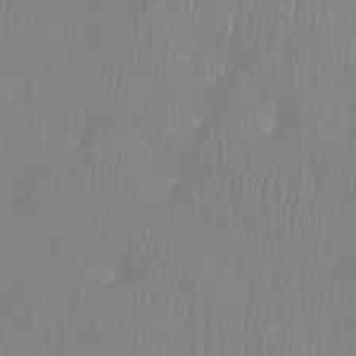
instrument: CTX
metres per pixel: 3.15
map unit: Htu
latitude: -9.3698
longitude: -75.1781
